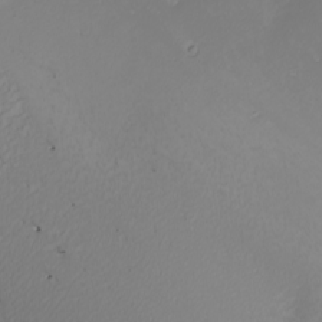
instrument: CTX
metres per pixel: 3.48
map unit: Nhu
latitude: -7.2943
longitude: -95.4616
